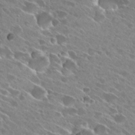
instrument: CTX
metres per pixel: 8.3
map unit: Hto
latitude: 28.4601
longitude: -43.8206
